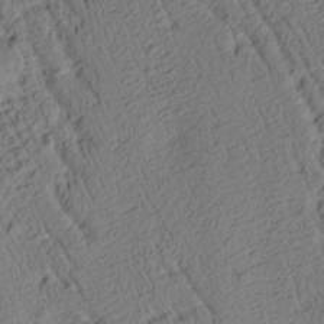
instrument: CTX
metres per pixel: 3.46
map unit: Htu
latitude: 2.5357
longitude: 178.5951
